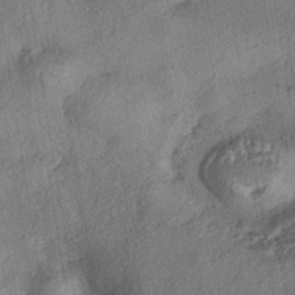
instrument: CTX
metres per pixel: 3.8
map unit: eHh
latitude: -41.8989
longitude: 121.5021
